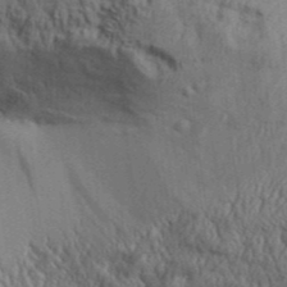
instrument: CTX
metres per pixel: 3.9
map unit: Aa
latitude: 31.5183
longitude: -135.3859
